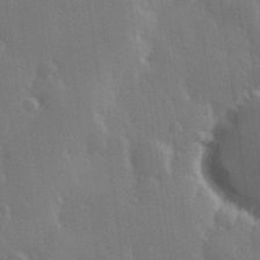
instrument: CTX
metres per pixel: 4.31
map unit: Hve
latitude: 27.3482
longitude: 146.9164
